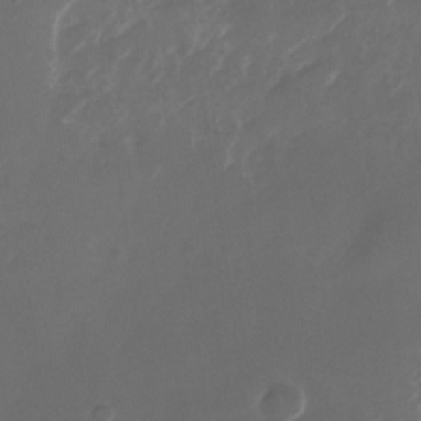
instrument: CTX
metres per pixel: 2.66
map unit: Nhu
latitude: -27.9367
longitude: -72.7813
